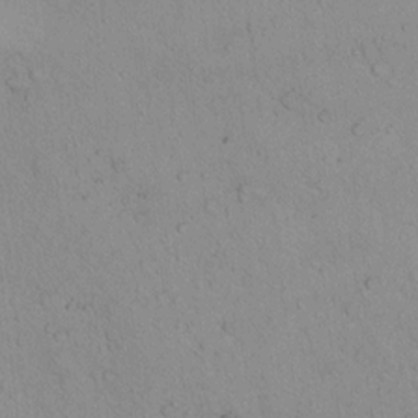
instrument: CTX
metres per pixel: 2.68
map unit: Nhu
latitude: 14.8002
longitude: -36.8191
